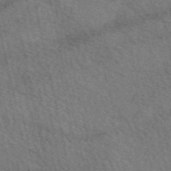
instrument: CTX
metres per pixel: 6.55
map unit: eAb
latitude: 50.9135
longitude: 114.0283
